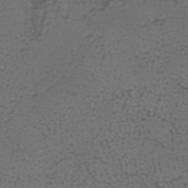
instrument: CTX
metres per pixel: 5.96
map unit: ANa
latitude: 38.6868
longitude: 23.0865
